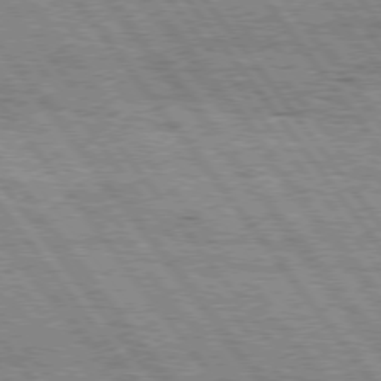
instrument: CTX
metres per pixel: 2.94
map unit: Hpe
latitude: 75.2726
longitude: -152.7058
